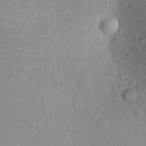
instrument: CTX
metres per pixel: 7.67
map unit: Aa
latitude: 29.0080
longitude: -139.8772
